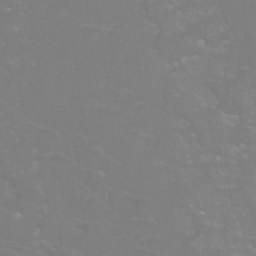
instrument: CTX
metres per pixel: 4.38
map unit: Htu
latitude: -12.6896
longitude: -71.1970
